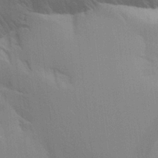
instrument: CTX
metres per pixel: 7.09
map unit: Aa
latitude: 24.8380
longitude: -133.1970
